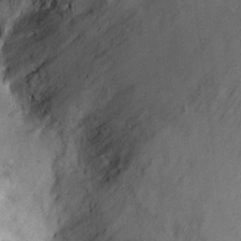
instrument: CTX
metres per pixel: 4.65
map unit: eHh
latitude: 11.6505
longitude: -61.6883
